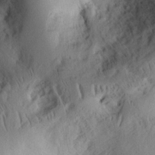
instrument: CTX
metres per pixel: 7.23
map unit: Ht
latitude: 8.6491
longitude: -75.2537
